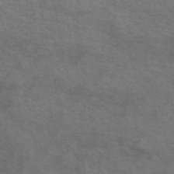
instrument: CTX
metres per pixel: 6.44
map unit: ANa
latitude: 49.0269
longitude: -73.7072
